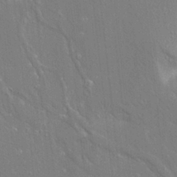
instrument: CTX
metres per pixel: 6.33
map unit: Aa
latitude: 17.8583
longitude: -149.4426
